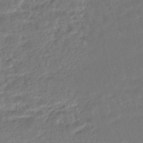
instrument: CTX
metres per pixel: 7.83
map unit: HNhu
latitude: -45.9178
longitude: 103.1998
